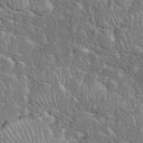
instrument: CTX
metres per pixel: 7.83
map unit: eHh
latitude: 37.0270
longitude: -61.5371
